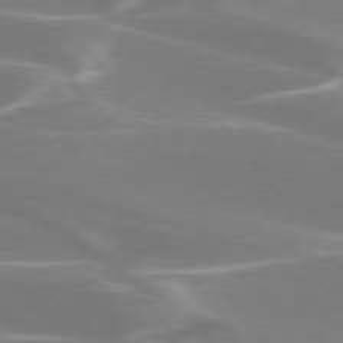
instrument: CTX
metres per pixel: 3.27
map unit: lApd
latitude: 75.2915
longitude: -62.8758
